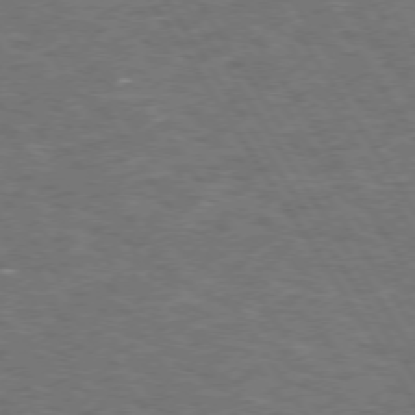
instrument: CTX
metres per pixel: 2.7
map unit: Hpe
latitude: 72.6113
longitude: -124.8946
